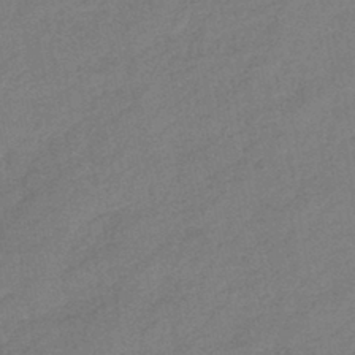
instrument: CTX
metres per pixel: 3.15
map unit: eHb
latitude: -42.5195
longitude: 82.7463
